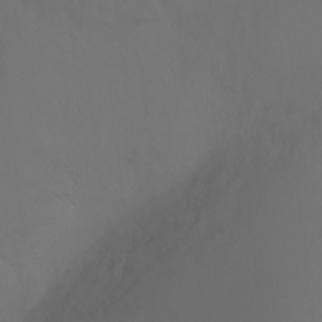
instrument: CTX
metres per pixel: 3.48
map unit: Ht
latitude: -0.4629
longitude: -38.7435
